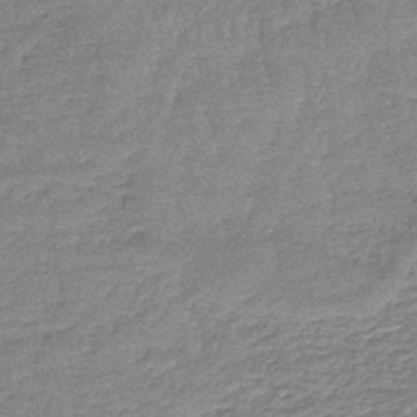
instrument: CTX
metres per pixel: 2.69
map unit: lHb
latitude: -41.4265
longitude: 67.0297
